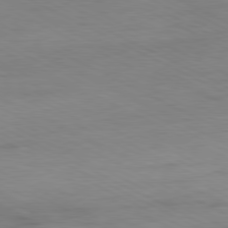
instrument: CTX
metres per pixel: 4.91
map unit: Ap
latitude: -80.9542
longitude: -75.9906
